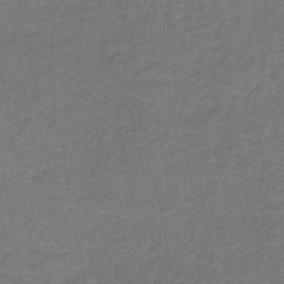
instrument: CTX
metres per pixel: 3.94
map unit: HNb
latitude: -43.8233
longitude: 49.3888
